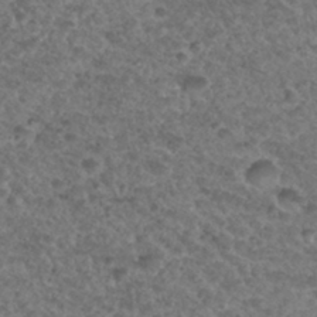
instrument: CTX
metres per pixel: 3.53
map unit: Hto
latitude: 31.8773
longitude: -49.8205
